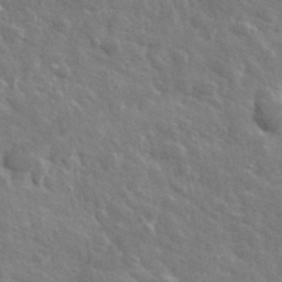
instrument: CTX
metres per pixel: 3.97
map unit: lHvf
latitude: 36.2145
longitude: -89.4238
